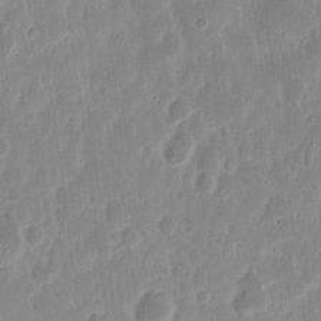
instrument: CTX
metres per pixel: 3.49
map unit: eHh
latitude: 14.5168
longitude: -72.6869
